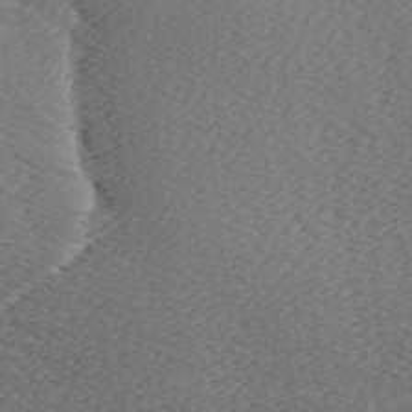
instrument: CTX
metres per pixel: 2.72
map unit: lAa
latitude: -6.9919
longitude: -123.7072
